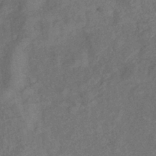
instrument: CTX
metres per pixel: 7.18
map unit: eHb
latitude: -39.5966
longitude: 77.4076
